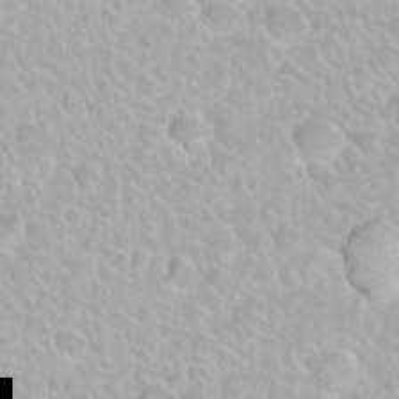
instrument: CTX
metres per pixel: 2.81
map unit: Nhu
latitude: 27.9906
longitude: -52.6113
